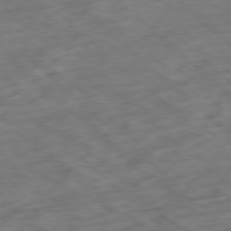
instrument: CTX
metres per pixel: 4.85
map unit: Hpe
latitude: -78.5573
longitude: -16.4979
